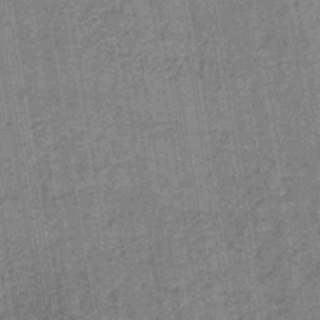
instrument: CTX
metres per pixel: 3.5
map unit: lHb
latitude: -39.3888
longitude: 60.4251
